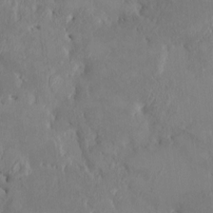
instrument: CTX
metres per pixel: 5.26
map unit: HNhu
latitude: 6.4223
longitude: 0.7653
